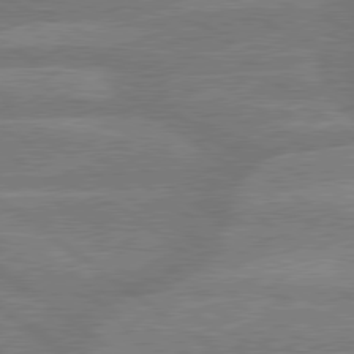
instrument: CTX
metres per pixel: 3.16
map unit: lApd
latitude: 79.4805
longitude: -121.1592
